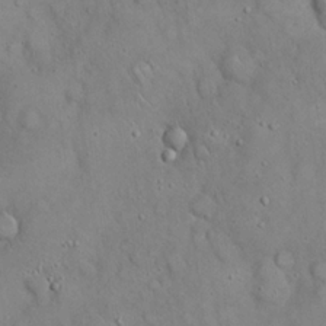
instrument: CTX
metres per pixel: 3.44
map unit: eHh
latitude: 19.8394
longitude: -60.4790
